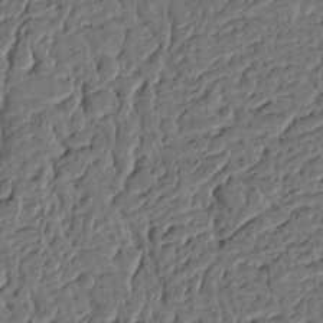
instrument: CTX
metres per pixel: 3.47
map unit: Ht
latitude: 9.5938
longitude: -77.9339
